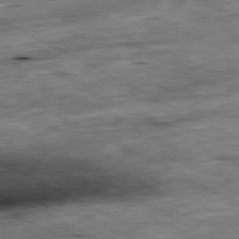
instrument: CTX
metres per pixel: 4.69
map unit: Ap
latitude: -81.0298
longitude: -89.3104
